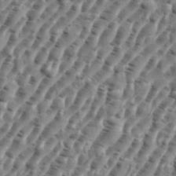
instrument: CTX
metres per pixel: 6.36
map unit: eHh
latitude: 35.9528
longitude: -135.6505
